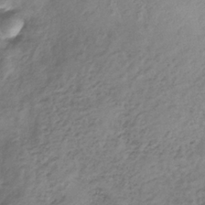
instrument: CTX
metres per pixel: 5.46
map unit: HNb
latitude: -33.4644
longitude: 60.7085
